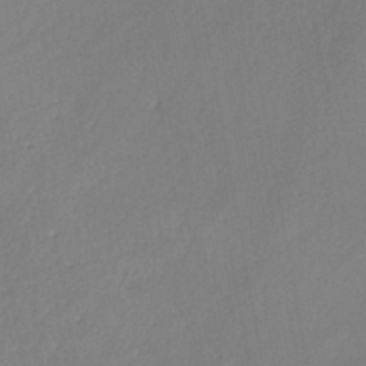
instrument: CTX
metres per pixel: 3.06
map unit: eHh
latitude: -44.8030
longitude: -28.4034
